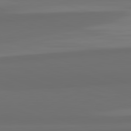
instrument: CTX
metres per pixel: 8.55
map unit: lApd
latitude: 82.4601
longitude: 159.6721
